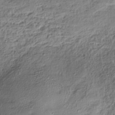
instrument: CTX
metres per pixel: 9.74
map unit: HNhu
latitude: -39.2754
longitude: 107.3888
